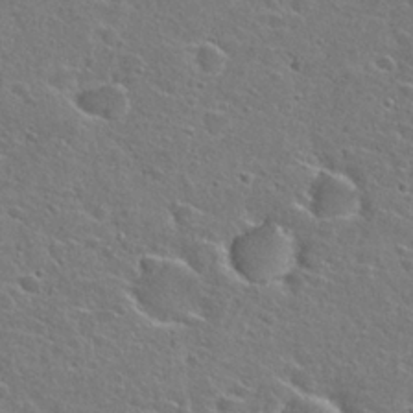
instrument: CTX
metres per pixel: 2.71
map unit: Hto
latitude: 26.2334
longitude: -47.9906
